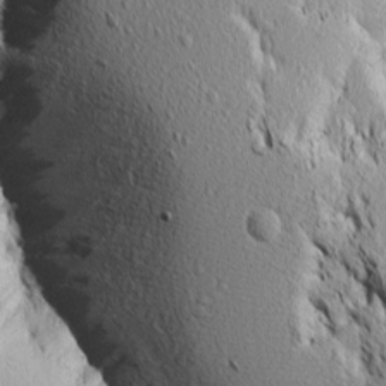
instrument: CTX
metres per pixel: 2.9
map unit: Aa
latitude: 7.0080
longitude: -137.8773
